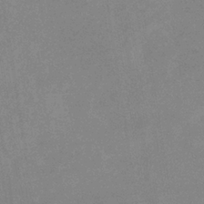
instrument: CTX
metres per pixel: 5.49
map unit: eHb
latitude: -36.3684
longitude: 73.7855
